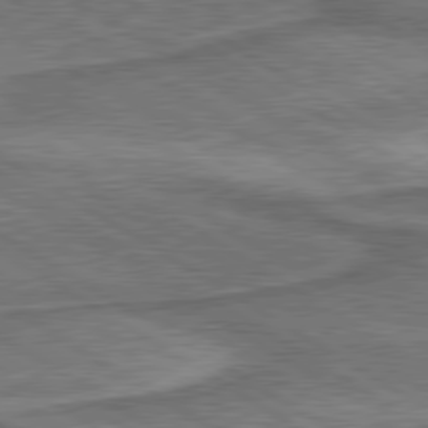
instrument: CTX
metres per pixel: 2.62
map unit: lApd
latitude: 79.8773
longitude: 172.2550
